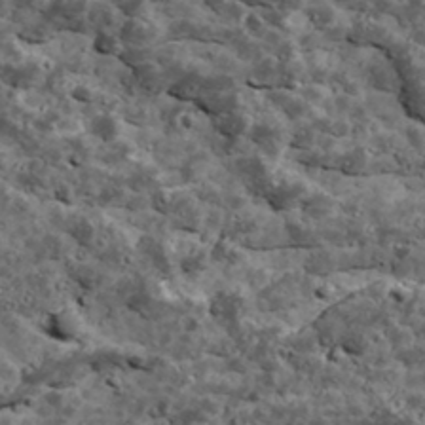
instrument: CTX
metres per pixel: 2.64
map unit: Ave
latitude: 17.8583
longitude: -134.6868
